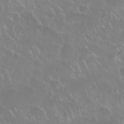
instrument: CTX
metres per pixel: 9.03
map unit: Nhu
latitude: 28.4034
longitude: -61.4237
